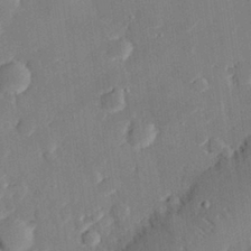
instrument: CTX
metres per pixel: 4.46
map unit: eHh
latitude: 28.4601
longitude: -82.0633
